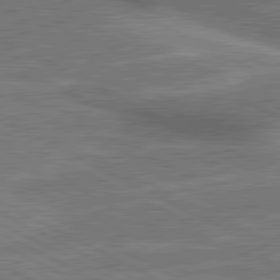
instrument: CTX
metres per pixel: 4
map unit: lApd
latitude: 80.8947
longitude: 141.0864
